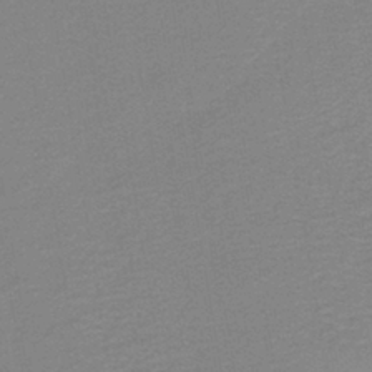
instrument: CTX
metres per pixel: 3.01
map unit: lHb
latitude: -41.2376
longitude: 53.3131
